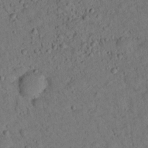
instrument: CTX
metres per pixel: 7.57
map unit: lHvf
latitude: 14.1578
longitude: 178.3117
